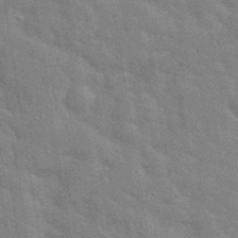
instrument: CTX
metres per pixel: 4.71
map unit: eHh
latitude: 36.5168
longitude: -65.8016
